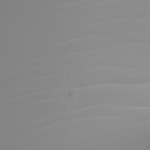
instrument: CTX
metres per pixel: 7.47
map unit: Nhu
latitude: -7.7288
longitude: -94.1956
